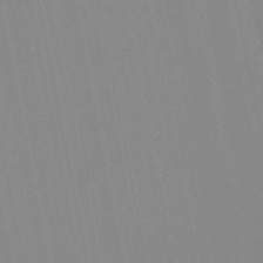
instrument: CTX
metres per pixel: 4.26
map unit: lHb
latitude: -49.1431
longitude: 70.2740
